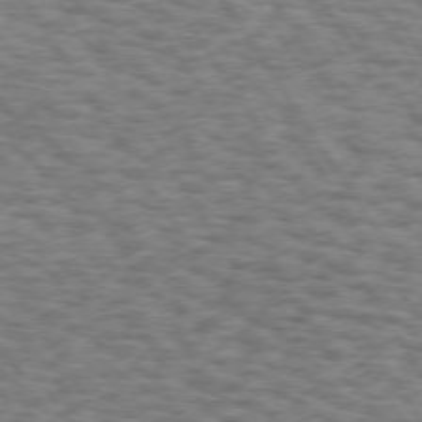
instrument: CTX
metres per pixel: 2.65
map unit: Hpe
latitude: 73.1404
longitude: -130.8002
